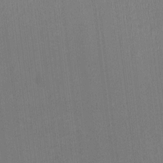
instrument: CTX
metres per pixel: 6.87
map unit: HNhu
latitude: -3.3887
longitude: -3.6316
